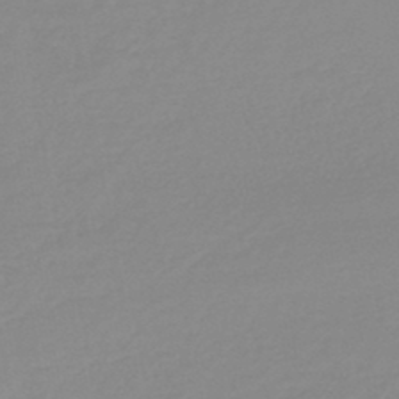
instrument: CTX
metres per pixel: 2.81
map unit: lHb
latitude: -44.1417
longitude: 63.6722
